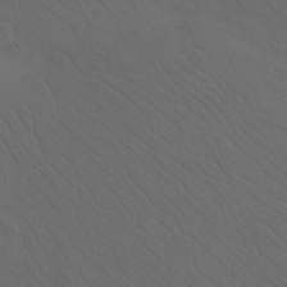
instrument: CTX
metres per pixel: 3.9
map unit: Htu
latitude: -11.7289
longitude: -72.4790
